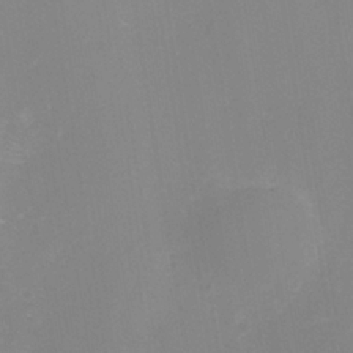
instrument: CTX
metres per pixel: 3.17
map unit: Nhe
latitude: -37.1809
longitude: -112.8191
